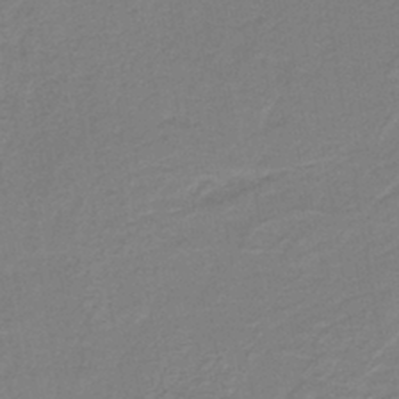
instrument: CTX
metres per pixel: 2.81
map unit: lHb
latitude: -41.3509
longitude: 53.5210
